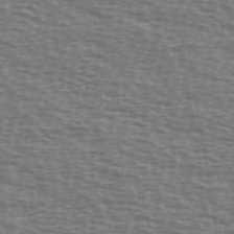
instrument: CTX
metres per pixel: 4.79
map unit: Ave
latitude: 38.4223
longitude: -113.0836
